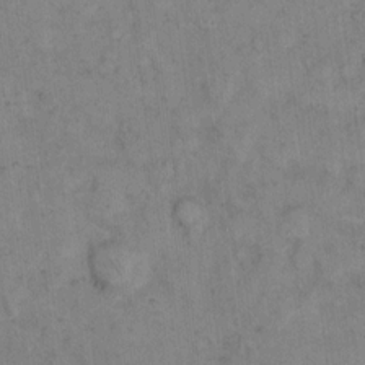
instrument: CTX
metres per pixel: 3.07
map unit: eHh
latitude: 12.2901
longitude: -62.6680
